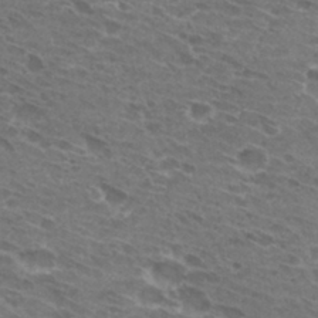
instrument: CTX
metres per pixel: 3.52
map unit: Hto
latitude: 30.9703
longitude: -44.4601
